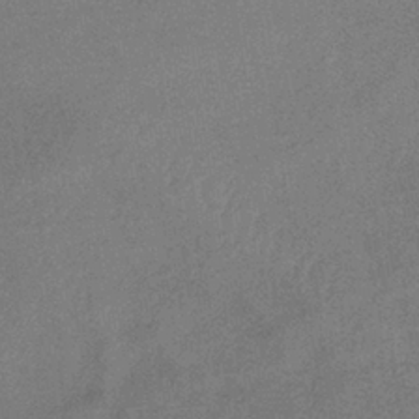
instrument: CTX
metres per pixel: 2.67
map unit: lHb
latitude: -36.5951
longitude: 68.5951
